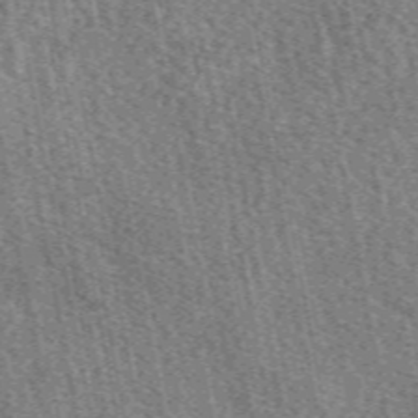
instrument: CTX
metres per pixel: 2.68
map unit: eAb
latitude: 50.6679
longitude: 115.0297
